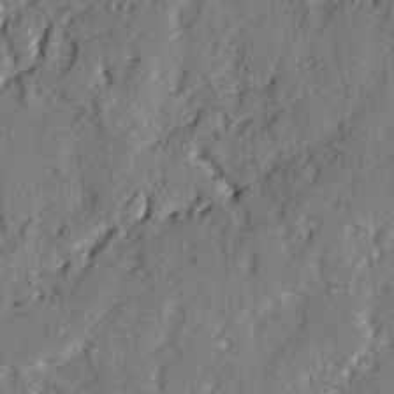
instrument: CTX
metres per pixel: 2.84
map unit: lAvf
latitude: -2.8785
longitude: -107.8772
